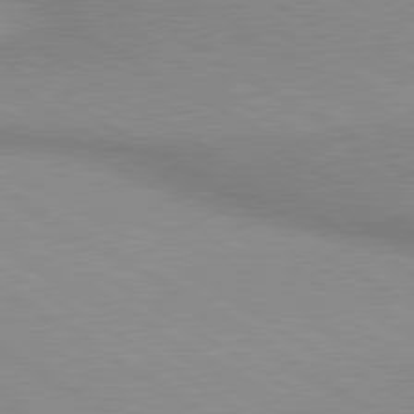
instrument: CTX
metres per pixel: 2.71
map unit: lApd
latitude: 80.0633
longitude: 167.0486
